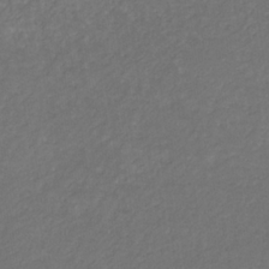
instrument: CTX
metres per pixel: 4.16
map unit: eHb
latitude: -32.2173
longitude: 70.2362
